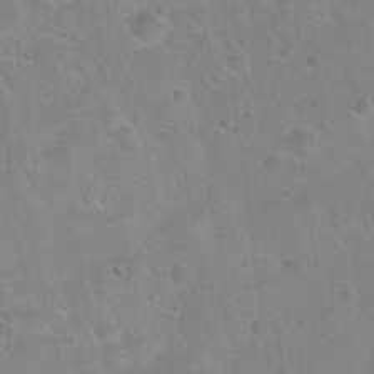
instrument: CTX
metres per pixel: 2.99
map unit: Hto
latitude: 22.4979
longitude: -50.9324
